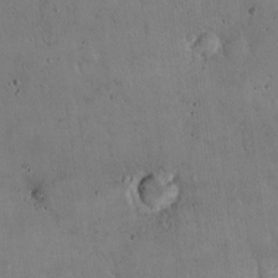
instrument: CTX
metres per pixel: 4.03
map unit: Hto
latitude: 16.4223
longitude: -59.3104
